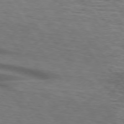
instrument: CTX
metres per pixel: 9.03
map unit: lApd
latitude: 74.2334
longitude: -73.9717
